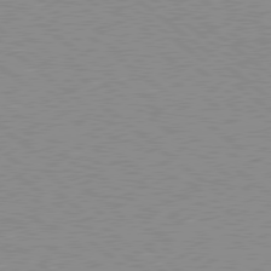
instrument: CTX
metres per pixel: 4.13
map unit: Hpe
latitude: 78.6113
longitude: -144.4034
